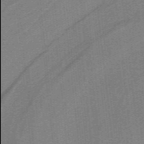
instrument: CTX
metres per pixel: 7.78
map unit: lHb
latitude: -39.2943
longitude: 54.0094
